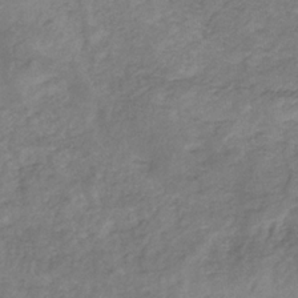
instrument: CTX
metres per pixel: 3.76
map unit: HNb
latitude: -33.0676
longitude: 61.8422
